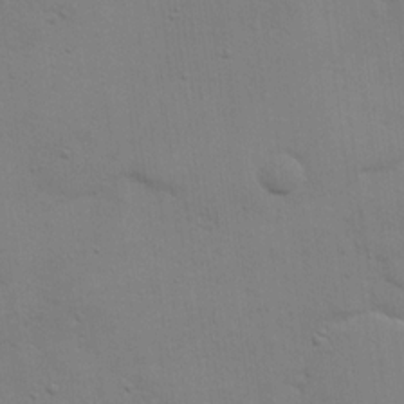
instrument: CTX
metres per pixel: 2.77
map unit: eHh
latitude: 17.7072
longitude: -66.7057
